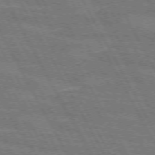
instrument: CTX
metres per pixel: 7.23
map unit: lApd
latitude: 71.8016
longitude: -55.1970
